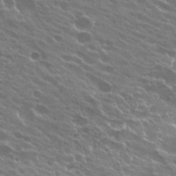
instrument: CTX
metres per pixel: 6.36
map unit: Hto
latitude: 24.6112
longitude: -37.4427
